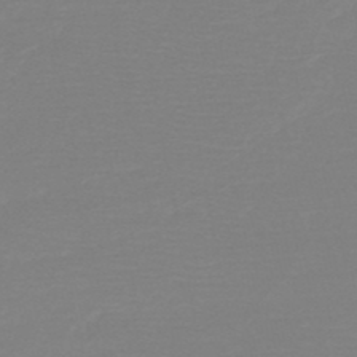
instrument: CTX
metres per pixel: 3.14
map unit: HNb
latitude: -49.0487
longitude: -43.1403
